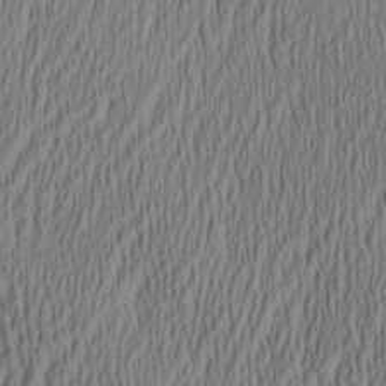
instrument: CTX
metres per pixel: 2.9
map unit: Aa
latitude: 28.6112
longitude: -137.8961
